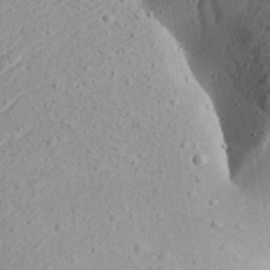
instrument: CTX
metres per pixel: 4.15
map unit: Aa
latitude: 23.9528
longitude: -143.8206
